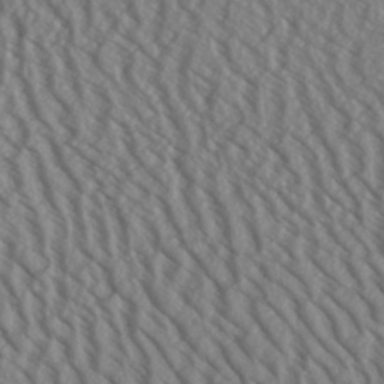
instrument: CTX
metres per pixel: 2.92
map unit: Aa
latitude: 31.3104
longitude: -141.6882
